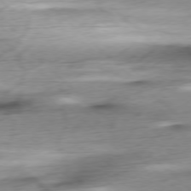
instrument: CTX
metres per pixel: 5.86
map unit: Ap
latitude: -78.2550
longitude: -71.7449
